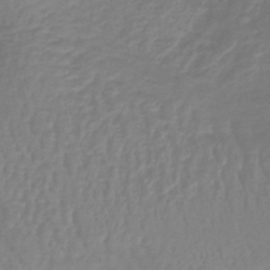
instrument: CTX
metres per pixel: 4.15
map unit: lHb
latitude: -41.4643
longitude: 64.9920
